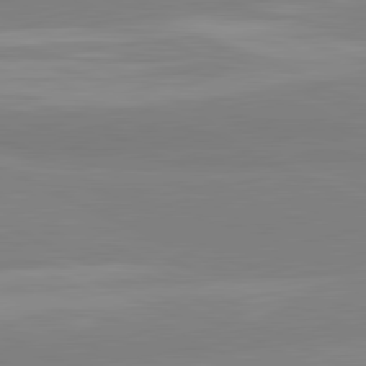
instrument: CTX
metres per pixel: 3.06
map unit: lApd
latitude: 81.8205
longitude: 179.8044
